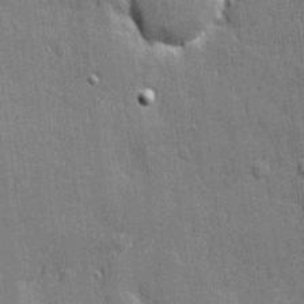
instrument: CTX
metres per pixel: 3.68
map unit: eHh
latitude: 5.4237
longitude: -75.6694
